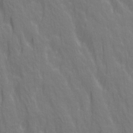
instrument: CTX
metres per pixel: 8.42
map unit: Ave
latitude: 20.7058
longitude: -134.2144
